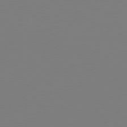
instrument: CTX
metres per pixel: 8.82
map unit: Hpe
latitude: 76.8191
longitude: -130.9325
